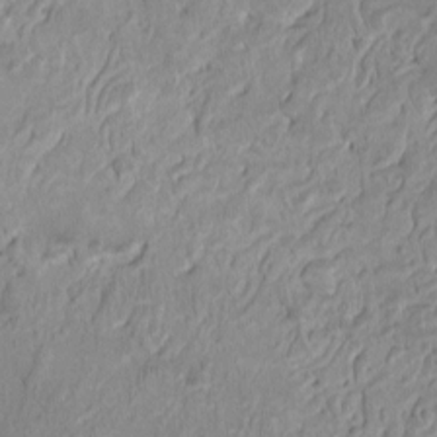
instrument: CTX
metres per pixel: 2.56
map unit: HNhu
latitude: -1.9179
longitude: -7.5371
